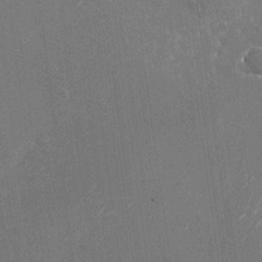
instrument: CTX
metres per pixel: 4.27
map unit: Nhu
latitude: -25.5777
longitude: -71.8205
